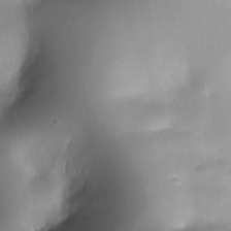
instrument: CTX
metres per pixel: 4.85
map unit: Nhe
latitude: -34.2739
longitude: -143.5371
